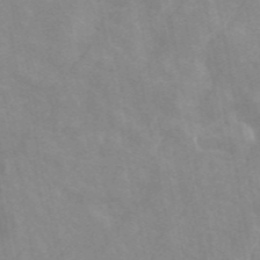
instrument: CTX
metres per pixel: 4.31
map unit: ANa
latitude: 45.8205
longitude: 26.1605
